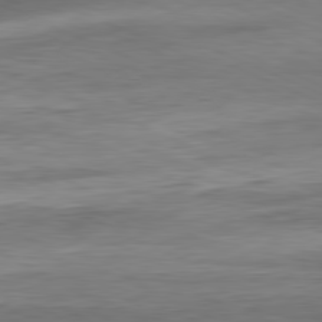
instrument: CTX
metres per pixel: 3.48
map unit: Ap
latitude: -81.9367
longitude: -76.4601
